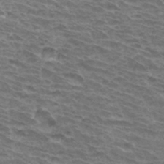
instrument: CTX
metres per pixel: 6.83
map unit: Hto
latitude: 32.7057
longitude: -41.4615
